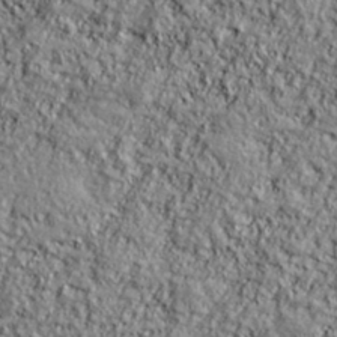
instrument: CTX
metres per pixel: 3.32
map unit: lHvf
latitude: 38.5735
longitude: -91.6127
